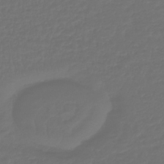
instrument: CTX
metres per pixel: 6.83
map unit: lHb
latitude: -43.3698
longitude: 60.8219
